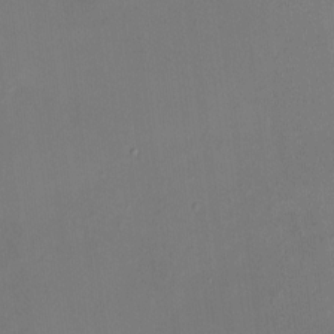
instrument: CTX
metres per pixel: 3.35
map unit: HNhu
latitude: 7.2159
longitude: 10.7274
